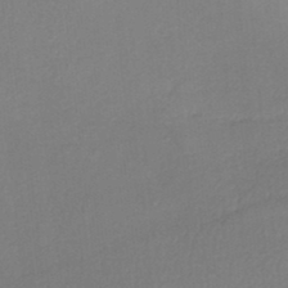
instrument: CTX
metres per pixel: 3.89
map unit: lHb
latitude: -37.8422
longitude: 58.1983
